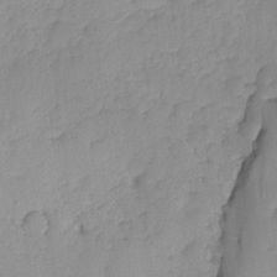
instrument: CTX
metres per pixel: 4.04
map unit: Ave
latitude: -9.1053
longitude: -117.0459
